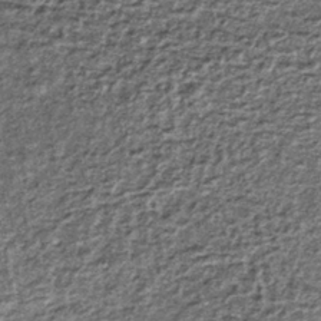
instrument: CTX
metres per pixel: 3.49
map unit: lHb
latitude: -37.4076
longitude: 65.1431
